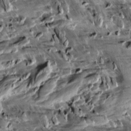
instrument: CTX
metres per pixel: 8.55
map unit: Aa
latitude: 10.7813
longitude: -141.8961
